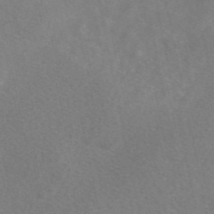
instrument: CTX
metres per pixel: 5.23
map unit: eAb
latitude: 48.0444
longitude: 118.3873
